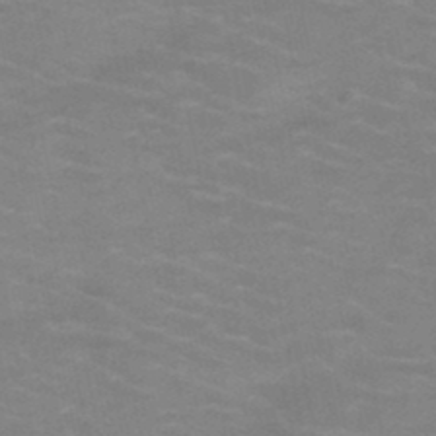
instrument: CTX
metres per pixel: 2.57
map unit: HNb
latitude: -46.5573
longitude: -46.9325
